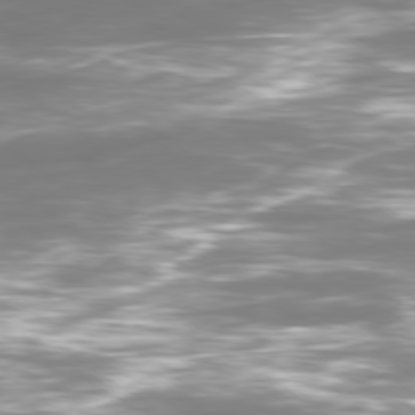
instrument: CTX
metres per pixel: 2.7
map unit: Ap
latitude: -79.9556
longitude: -60.4223
